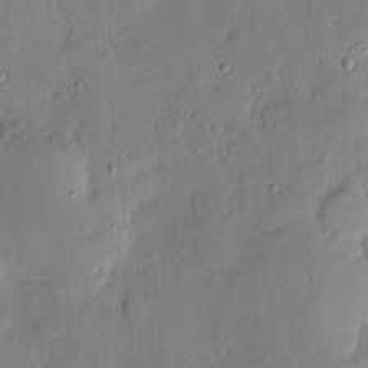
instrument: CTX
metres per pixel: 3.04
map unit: eHh
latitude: 4.2333
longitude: -71.2726
